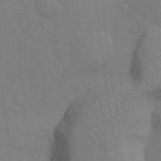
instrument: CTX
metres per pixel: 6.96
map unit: Hto
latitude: 13.0081
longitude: -56.6490
